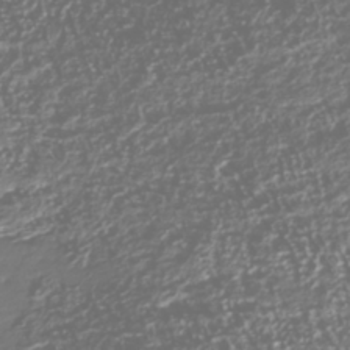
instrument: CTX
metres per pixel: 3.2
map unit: Nhu
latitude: -40.3117
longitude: -82.8569
